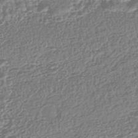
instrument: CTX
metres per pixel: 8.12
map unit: HNhu
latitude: -43.8422
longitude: 106.5196
